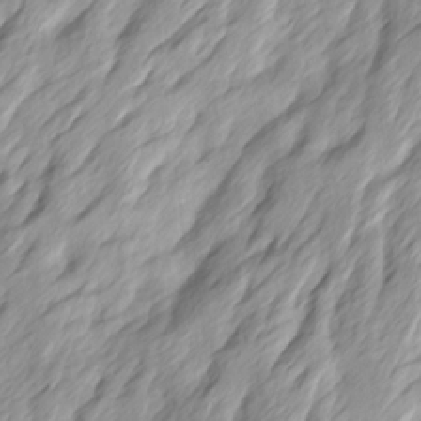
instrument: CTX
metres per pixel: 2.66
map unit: Ave
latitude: 14.9703
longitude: -136.2523
